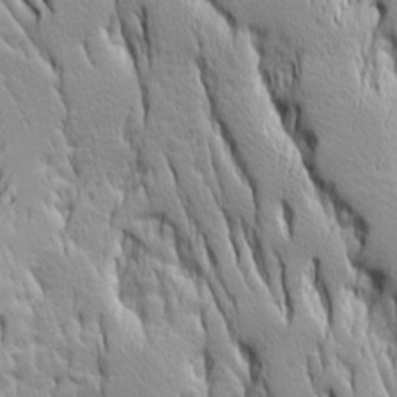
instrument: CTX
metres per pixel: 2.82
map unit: Ave
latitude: 14.3090
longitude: -131.9906
